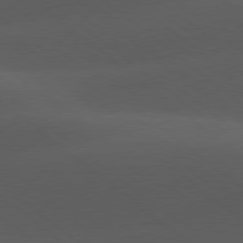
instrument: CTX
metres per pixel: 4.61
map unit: lApd
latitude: 78.1200
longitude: -55.6316
